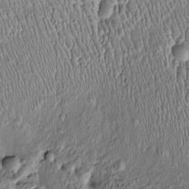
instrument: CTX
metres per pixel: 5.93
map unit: Htu
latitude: -5.7099
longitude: 157.5210
